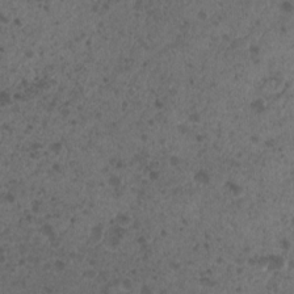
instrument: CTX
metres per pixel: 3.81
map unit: Nhu
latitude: 2.3845
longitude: -15.3671
